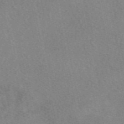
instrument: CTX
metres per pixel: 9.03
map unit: eAb
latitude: 48.8191
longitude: 121.1998
